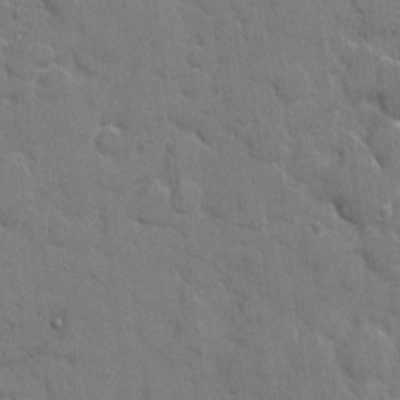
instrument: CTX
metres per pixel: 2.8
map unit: eHh
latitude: 8.2523
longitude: -67.0080
